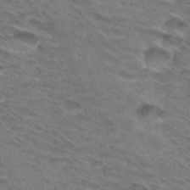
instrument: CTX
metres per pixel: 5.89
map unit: Hto
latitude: 31.2348
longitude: -46.9703
